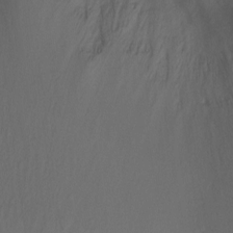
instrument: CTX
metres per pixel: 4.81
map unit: Ht
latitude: -6.7463
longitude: -34.4601
